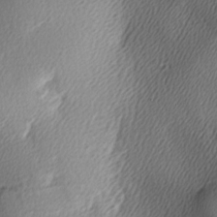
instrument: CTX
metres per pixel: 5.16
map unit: Ave
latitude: -6.3306
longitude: -122.7624
